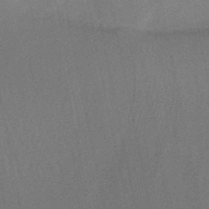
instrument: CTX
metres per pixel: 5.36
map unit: lHb
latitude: -48.1417
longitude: 71.1431
